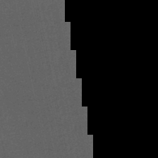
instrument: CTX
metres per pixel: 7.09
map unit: eHb
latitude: -50.7085
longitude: 72.8786
